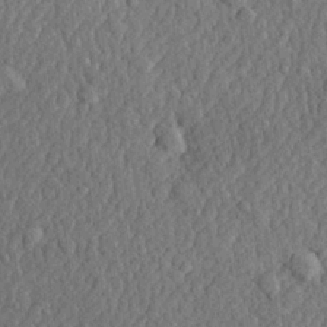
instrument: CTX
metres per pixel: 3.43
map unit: lHvf
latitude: 22.6112
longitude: 142.9919
